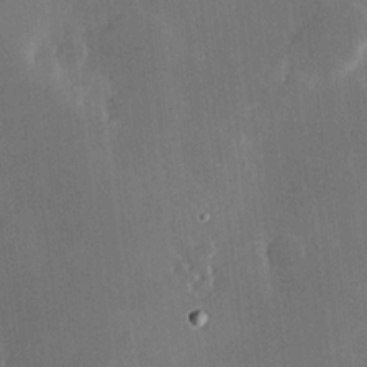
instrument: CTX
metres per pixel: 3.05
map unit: Hve
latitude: 17.4237
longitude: 150.3117
